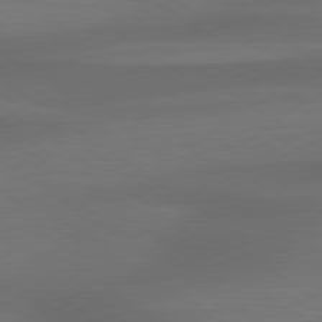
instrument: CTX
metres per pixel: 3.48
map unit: lApd
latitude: 79.4805
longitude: -90.5357
